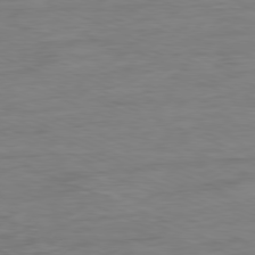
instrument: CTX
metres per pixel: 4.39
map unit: Ap
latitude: -80.5763
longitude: -91.4237
